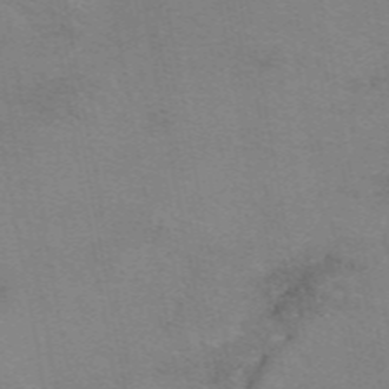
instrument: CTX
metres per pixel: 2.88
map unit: eAb
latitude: 49.9528
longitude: 105.2565
